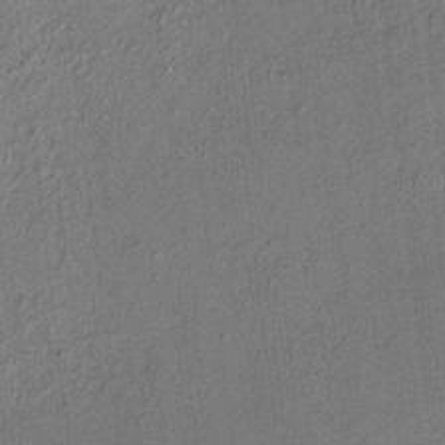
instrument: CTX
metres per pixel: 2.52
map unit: HNhu
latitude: 6.8758
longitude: 15.3510
